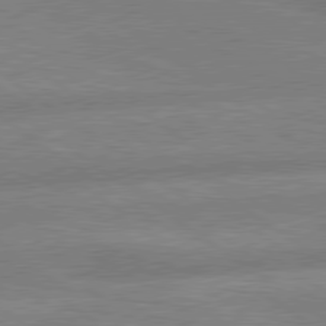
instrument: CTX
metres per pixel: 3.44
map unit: lApd
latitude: 79.5938
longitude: -164.0444
